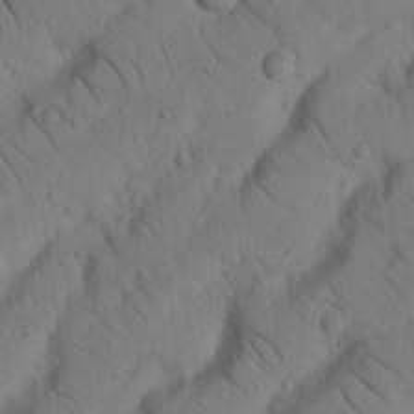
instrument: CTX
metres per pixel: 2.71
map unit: Nhu
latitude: 22.0255
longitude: -74.9514
